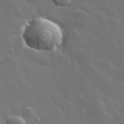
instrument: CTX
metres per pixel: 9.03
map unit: lHvf
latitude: 35.8961
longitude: -91.5560
